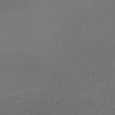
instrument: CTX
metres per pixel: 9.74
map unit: lHb
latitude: -38.2362
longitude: 60.8219
